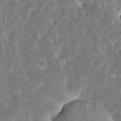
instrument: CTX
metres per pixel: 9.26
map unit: Htu
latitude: -3.7855
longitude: 174.9730
